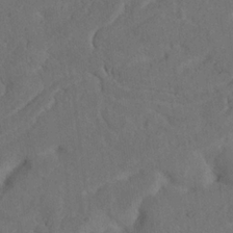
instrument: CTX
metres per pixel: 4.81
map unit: Nhu
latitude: 21.8961
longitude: -74.1389
